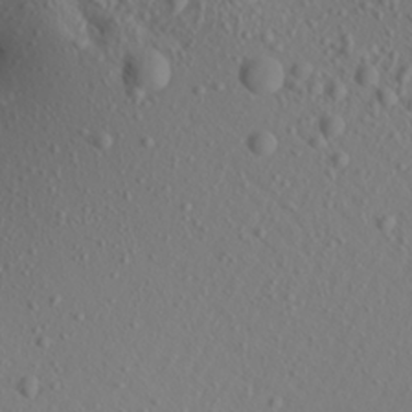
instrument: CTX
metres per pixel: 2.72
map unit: Aa
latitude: 20.9892
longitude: -145.9528
